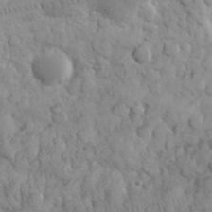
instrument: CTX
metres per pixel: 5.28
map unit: eHh
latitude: 31.5371
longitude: -68.2712
